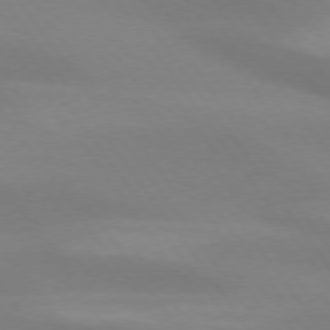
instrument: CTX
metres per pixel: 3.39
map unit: lApd
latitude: 74.1200
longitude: -49.5938
